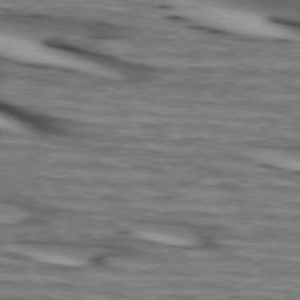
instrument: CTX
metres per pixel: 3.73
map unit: lApd
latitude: 73.9528
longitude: -64.7246
